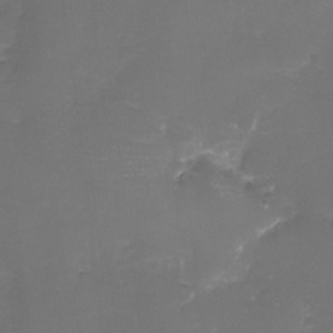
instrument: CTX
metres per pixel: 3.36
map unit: eHh
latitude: -6.5762
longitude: -78.3468
